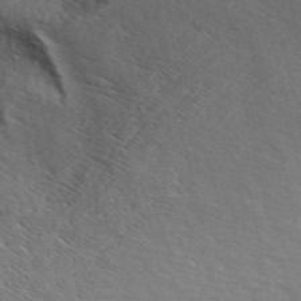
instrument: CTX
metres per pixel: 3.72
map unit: ANa
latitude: 48.8758
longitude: -75.9717
